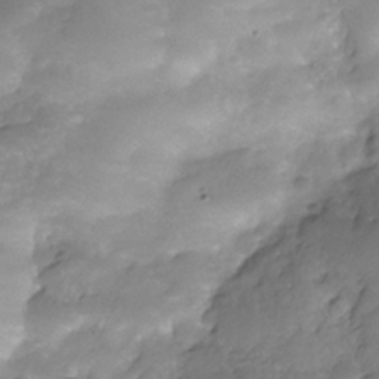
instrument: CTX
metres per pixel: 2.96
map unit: Nhe
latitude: -35.5966
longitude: -146.1956
